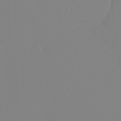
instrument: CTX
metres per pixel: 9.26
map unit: Ht
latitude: -14.2740
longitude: -51.6505
